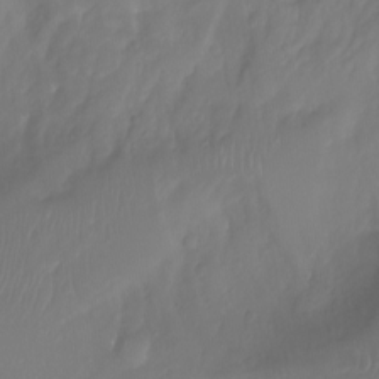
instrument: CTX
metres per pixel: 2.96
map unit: Aa
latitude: -11.1242
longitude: -68.6490
